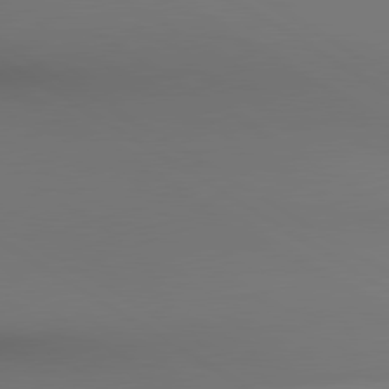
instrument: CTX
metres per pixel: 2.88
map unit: lApd
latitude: 80.4223
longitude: 138.1039
